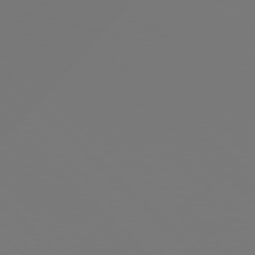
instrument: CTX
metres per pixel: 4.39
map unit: Hpe
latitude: 76.7435
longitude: -162.5735
